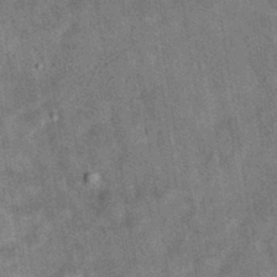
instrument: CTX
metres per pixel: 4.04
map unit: eAb
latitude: 35.1592
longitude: 110.6329
